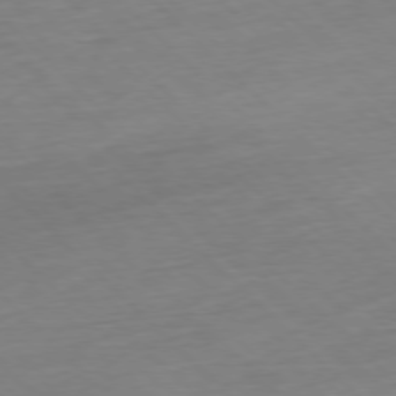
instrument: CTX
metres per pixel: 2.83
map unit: Hpe
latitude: -77.7478
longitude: 12.9731
